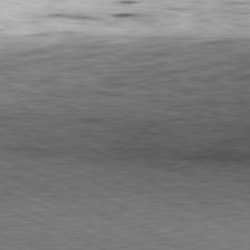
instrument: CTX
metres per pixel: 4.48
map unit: Hpe
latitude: -82.1228
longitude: 11.4832
